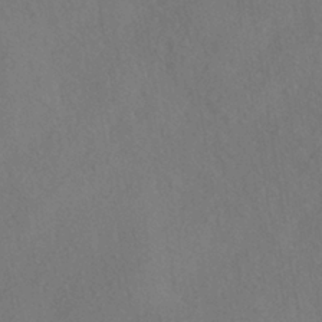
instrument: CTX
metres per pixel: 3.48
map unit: HNhu
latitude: -39.3132
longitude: 100.8974
